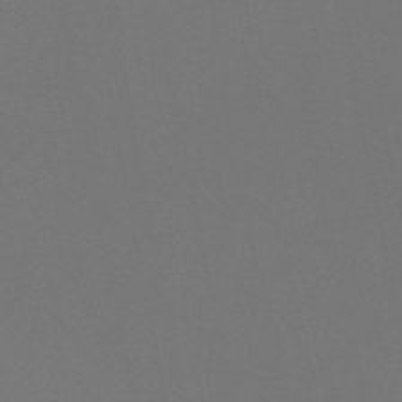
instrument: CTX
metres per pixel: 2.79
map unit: HNb
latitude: -47.3509
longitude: -42.9892
